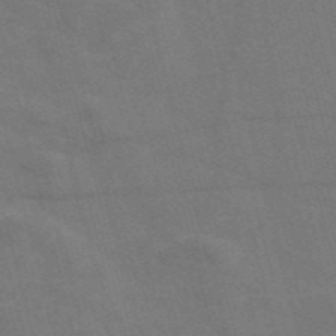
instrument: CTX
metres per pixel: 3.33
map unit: Nve
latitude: -57.6911
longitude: 51.6344
